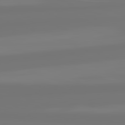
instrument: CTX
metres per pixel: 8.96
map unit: lApd
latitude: 82.0633
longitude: -177.2726
